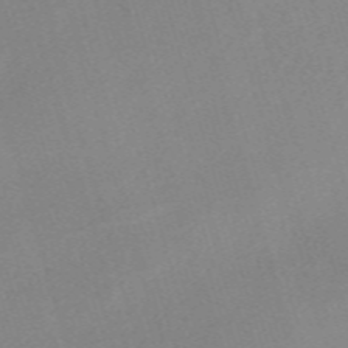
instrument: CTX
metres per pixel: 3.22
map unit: eHh
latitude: -61.7100
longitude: 50.2173
